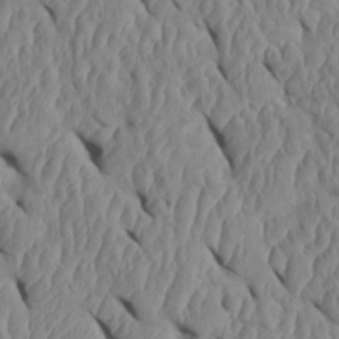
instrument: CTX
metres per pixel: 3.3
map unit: Htu
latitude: 1.7260
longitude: 148.3685
